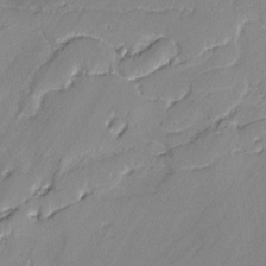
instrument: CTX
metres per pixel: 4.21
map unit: lAvf
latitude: -2.3873
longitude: -108.5734
